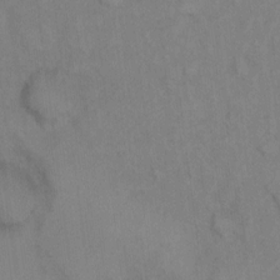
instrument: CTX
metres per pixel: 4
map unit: Hto
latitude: 7.1214
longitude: -37.6883
